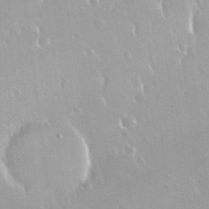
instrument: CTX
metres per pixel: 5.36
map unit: Nhu
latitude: 30.2523
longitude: -56.9324
